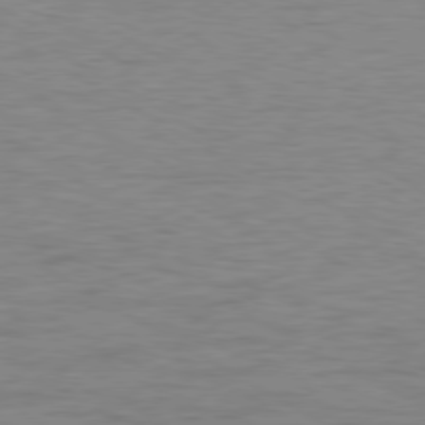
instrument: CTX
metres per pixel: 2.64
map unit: Ap
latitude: -80.3873
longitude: -52.2523
